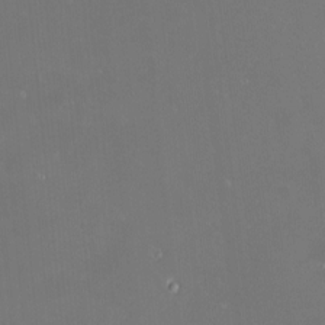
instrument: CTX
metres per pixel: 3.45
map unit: HNhu
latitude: 6.8002
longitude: 8.8030
